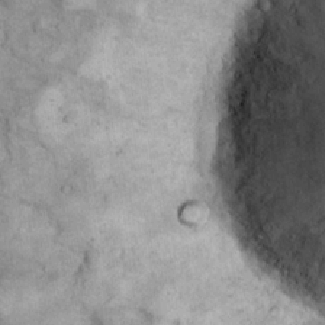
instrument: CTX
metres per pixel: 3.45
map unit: eHh
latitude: 18.6490
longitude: -61.9717
